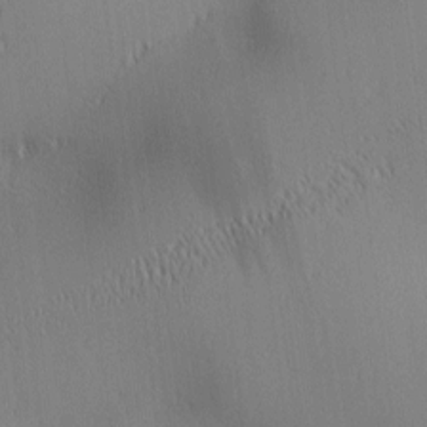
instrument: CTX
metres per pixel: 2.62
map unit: lAa
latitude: 1.6882
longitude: -116.8569
